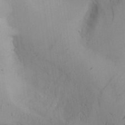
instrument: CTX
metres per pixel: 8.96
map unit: Aa
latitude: 26.3845
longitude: -132.0633
